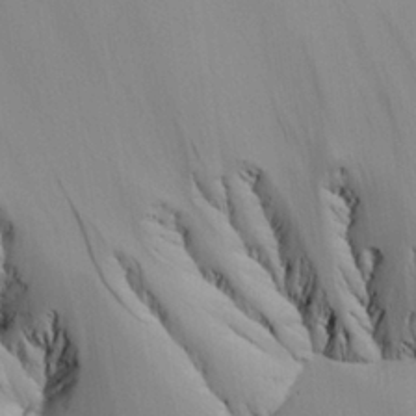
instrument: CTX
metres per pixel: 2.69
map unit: Aa
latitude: 25.8394
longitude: -132.4979
